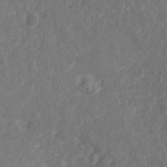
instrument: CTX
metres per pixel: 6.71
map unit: Nhu
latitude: -19.9178
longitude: -57.5938
